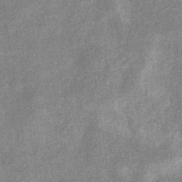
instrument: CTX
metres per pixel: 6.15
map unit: eHb
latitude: -34.2362
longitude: 78.2928
